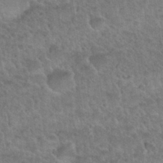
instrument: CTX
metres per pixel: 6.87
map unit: Nhu
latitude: 31.0648
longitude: -51.9528
